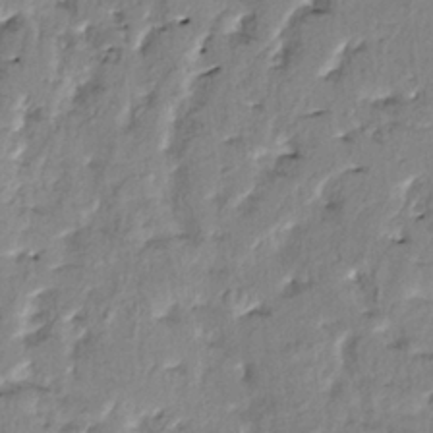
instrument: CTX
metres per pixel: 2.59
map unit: HNhu
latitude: 3.1781
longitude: 8.7274
